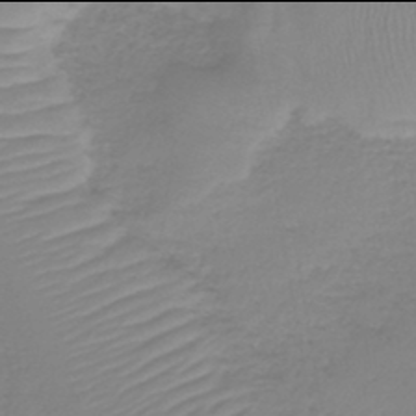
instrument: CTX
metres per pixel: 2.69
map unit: lHb
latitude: -42.0094
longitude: 63.3131
